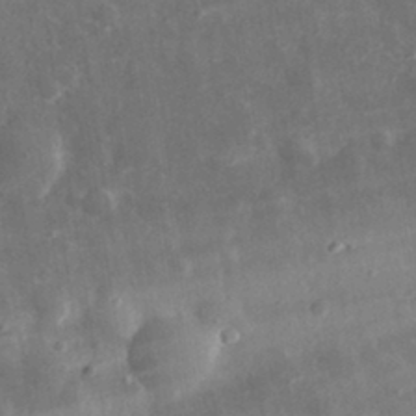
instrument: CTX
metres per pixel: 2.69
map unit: eHh
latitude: 32.3467
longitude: -78.7058
